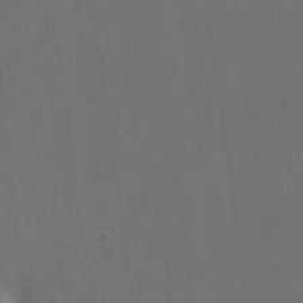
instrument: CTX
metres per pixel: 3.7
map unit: eHh
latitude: 19.0269
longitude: -66.5356
